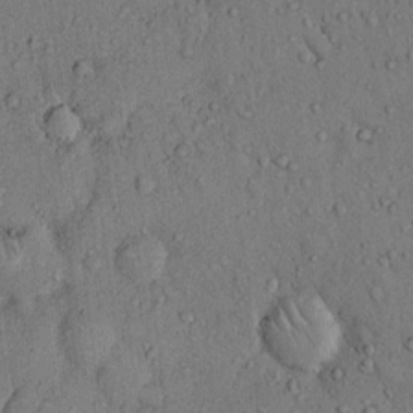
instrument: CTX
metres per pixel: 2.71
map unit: Hto
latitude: 13.0270
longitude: -58.3278
